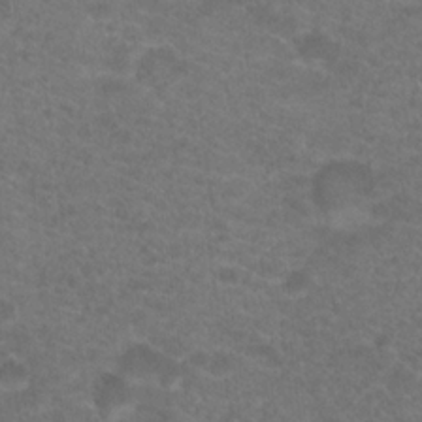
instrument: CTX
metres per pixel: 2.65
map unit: Hto
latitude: 19.8205
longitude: -39.1214
